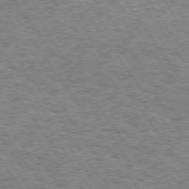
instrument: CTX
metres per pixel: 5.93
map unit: Hpe
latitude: 73.8395
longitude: -134.4790
